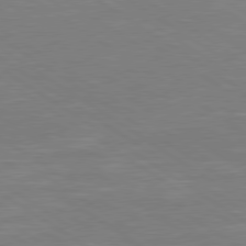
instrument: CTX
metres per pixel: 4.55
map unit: Hpe
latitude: 79.4427
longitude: -125.9717
